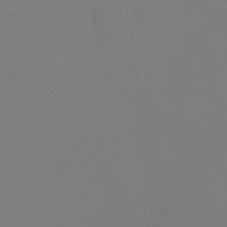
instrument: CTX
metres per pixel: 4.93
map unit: Ht
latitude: -6.9541
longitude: -26.3089
